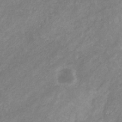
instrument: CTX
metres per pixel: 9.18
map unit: eHb
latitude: -31.5966
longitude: 70.6141
